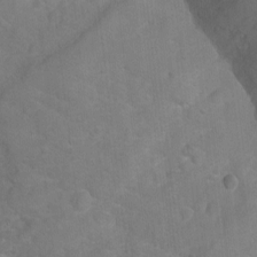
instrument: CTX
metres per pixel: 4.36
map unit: Ht
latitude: 0.2522
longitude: -38.5924
